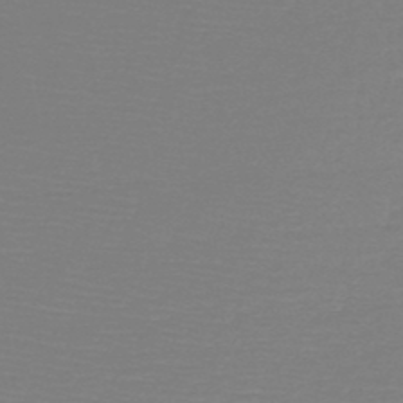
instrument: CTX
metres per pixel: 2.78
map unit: HNb
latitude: -49.1998
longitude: -43.1403
